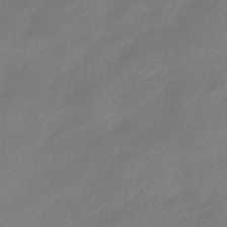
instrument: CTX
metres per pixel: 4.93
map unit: HNhu
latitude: -40.5385
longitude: 100.4628
